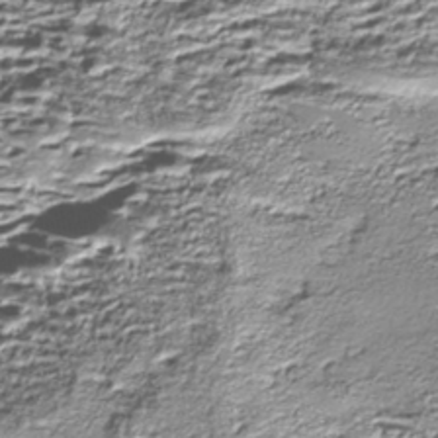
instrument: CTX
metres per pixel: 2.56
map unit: Nhe
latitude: -45.3888
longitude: 152.4062
